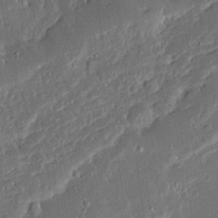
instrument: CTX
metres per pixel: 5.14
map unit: Ave
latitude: 14.7247
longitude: -138.8947
